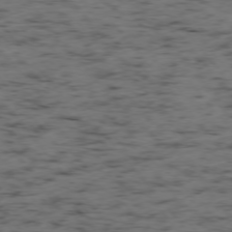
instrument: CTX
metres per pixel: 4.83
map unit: Ap
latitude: -76.0094
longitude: -61.5749
